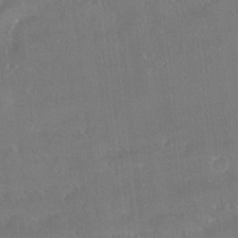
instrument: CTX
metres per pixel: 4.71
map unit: Ave
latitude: 18.5356
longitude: -137.4427
